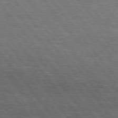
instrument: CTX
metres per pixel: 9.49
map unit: Hpe
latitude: 75.0647
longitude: -138.9892
